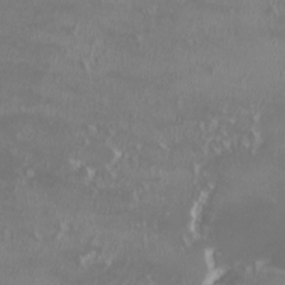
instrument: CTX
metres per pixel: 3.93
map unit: HNhu
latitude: -2.3306
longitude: 11.5966
